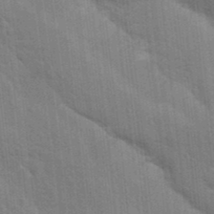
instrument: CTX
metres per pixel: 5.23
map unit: Nhu
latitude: 15.2348
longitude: -29.8961
